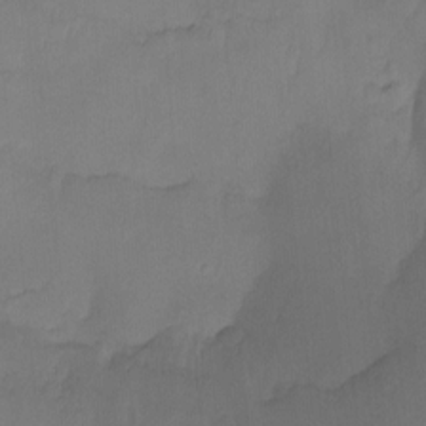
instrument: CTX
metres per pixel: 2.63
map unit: Ht
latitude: -11.2565
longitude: -39.3293
